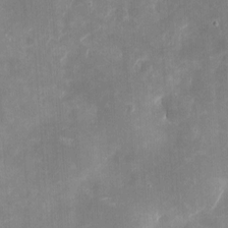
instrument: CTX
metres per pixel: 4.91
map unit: eHh
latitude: 4.1011
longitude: -70.2522
